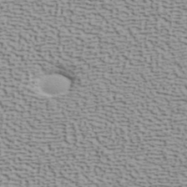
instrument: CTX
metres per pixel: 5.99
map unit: ANa
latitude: 41.0647
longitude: 29.5588
